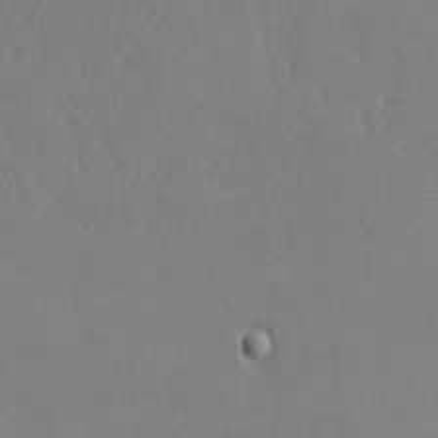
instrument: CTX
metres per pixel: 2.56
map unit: lHvf
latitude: -12.9164
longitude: -102.0633
